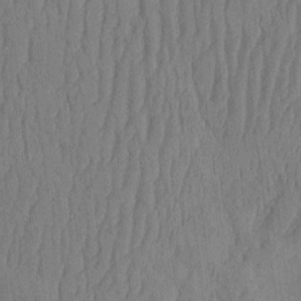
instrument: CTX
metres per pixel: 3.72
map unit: HNhu
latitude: -3.0297
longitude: 14.4251
